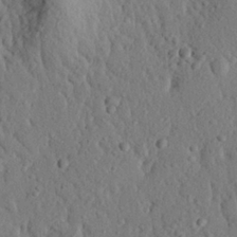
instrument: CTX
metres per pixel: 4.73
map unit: eHh
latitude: 24.7435
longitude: -79.1214
